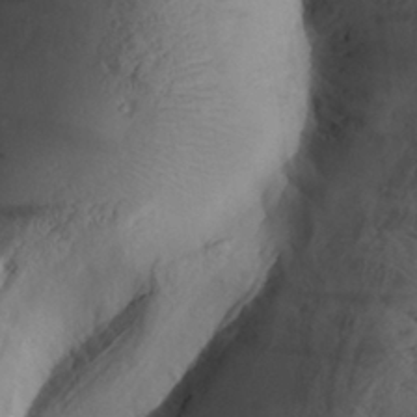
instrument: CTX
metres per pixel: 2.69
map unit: Aa
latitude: 30.2334
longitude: -134.1011
